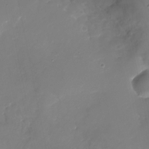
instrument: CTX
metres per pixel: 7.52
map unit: Nhu
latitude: -26.7274
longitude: -73.1593
